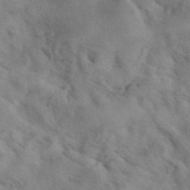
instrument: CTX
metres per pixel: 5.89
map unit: eAb
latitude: 41.5371
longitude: 107.9556
